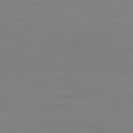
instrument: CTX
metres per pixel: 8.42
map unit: Ap
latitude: -81.6722
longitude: -86.0822
